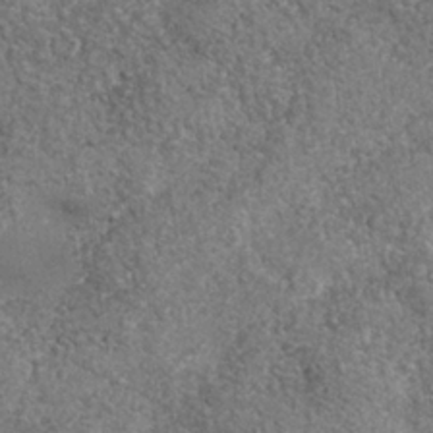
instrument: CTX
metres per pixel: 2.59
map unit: Nhe
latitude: -35.6911
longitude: -130.2901
